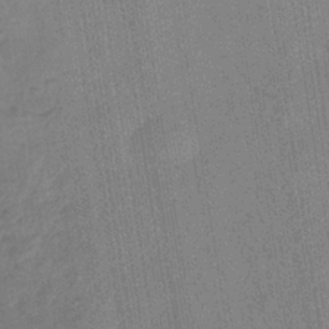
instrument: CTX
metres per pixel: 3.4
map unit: eHb
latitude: -35.7478
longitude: 81.6155
